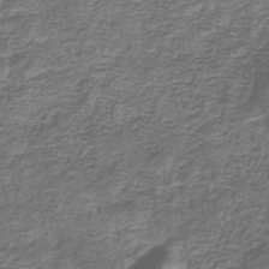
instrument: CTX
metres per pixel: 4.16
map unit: eHb
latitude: -33.4644
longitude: 75.7478
